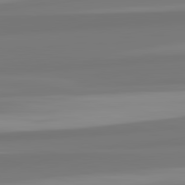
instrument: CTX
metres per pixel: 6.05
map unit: lApd
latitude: 82.7435
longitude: 174.2550
